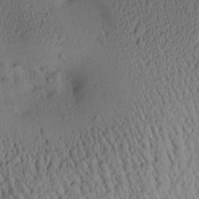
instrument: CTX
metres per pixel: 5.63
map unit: Aa
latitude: 27.8583
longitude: -134.8002
